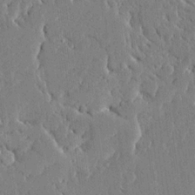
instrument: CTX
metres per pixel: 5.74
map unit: Ave
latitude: 16.0255
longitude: -139.9528
